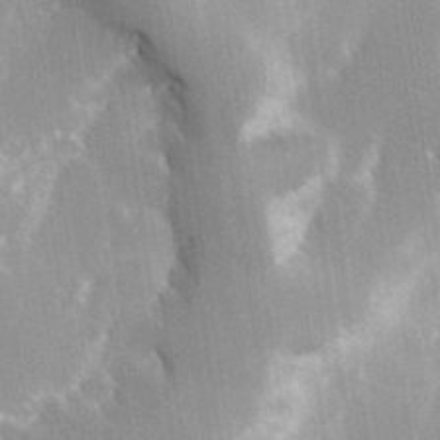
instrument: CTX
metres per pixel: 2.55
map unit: Hve
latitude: 30.8947
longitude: 149.5210
